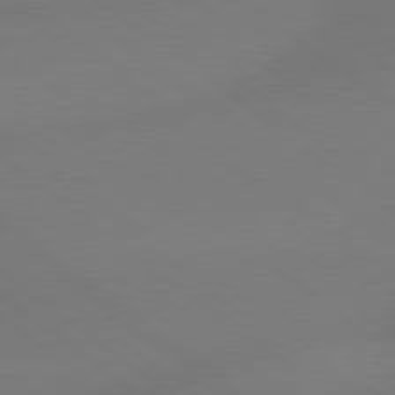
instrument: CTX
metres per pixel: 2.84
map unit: Hpe
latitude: 78.9136
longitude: -150.8191
